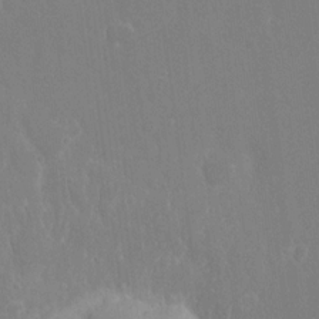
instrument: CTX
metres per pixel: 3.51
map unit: eHh
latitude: 14.6491
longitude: -72.0444
